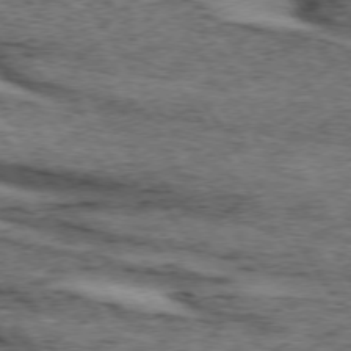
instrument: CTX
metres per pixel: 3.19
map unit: lApd
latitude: 73.6127
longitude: -74.8002
